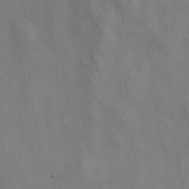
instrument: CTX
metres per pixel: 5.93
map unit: Aa
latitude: 22.1956
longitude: -141.9339
